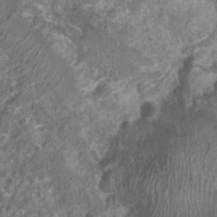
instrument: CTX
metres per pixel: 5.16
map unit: Nhu
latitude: 7.4804
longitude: -20.3467
